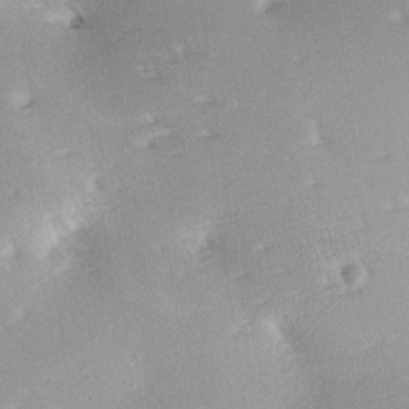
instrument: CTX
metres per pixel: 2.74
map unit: lAa
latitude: -10.5196
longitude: -124.7813
